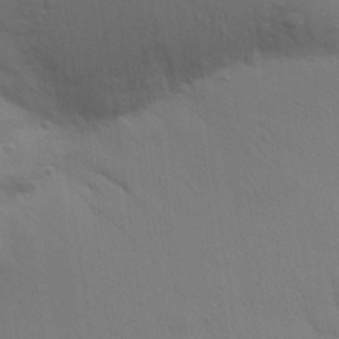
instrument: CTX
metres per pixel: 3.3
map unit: Aa
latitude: 29.3293
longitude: -147.0270
